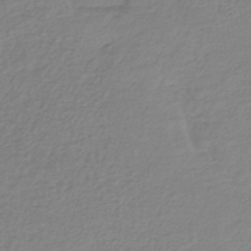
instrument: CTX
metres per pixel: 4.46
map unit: lHb
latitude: -40.3306
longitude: 70.0283
